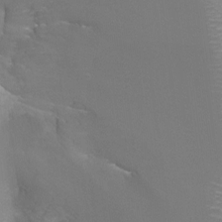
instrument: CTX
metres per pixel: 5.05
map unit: Ht
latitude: -8.4629
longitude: -20.5546
